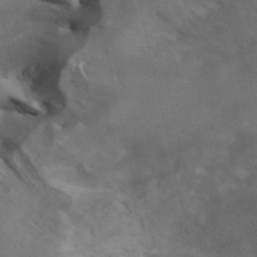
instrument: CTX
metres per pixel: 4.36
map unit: ANa
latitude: 41.7072
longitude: 14.9920
